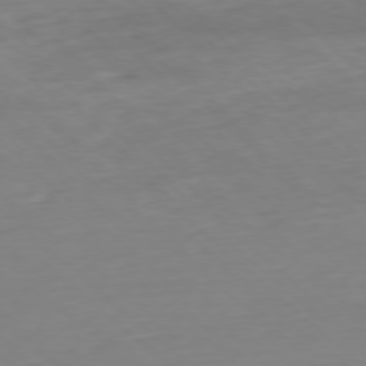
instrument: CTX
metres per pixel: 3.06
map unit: Hpe
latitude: -77.7478
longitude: 12.5385
